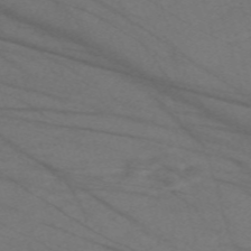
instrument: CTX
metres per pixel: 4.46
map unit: Nve
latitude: -59.3131
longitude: 61.5588
